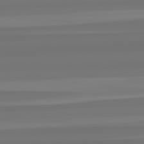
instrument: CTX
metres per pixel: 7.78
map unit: lApd
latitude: 82.6490
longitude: -178.5924
